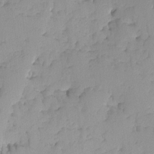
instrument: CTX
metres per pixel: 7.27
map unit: Ave
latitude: -9.1242
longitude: -117.0270
